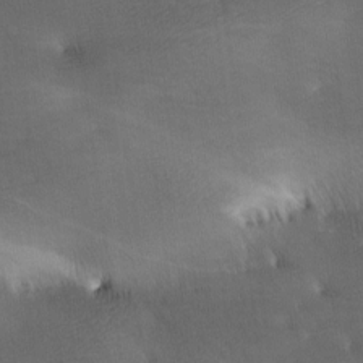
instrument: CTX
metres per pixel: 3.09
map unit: lAa
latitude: -9.5210
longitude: -125.0080
